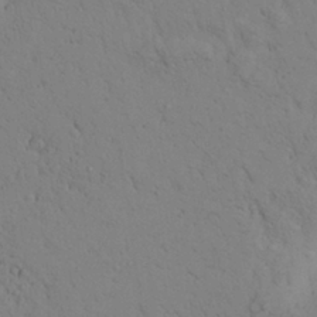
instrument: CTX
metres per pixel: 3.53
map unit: Aa
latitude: 26.4412
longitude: -148.3467
